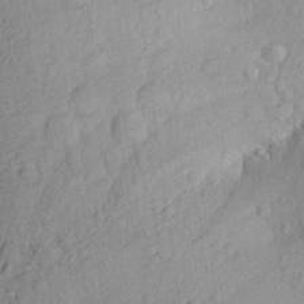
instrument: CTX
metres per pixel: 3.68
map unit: Aa
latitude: 27.3860
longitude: -134.2900
